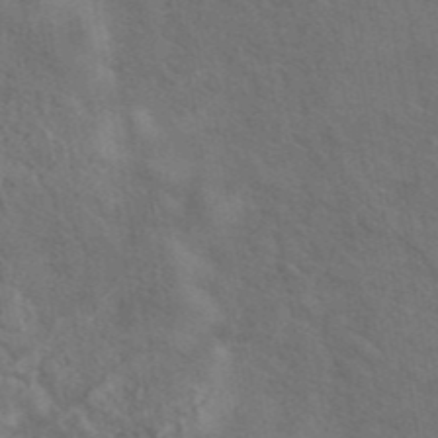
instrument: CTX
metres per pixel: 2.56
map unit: eAb
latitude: 43.2726
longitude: 110.1039
